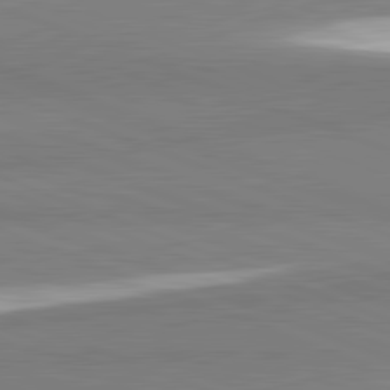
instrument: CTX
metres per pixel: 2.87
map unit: lApd
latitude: 82.2333
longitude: 173.5966
